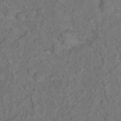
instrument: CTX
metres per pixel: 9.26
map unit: Ht
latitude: 15.1593
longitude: -37.6127
